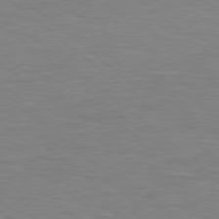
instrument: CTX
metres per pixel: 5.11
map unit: lApd
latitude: 78.5546
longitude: -48.2522
